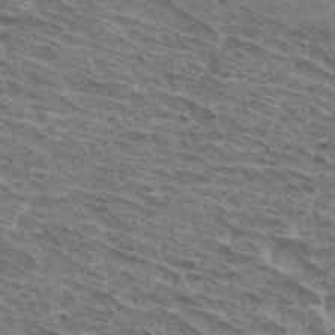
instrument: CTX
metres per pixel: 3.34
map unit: Hto
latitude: 32.7246
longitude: -44.4979
